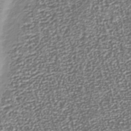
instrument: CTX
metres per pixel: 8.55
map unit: Nhu
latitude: -38.7274
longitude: -81.7072
